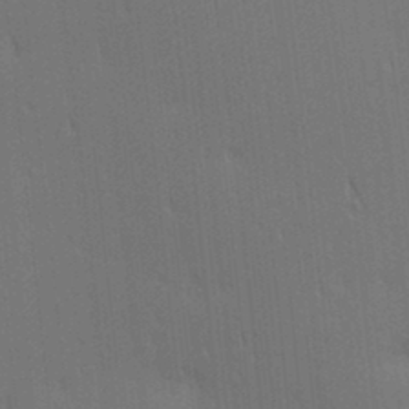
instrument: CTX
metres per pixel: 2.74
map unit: lAa
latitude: 11.3293
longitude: -108.4790
